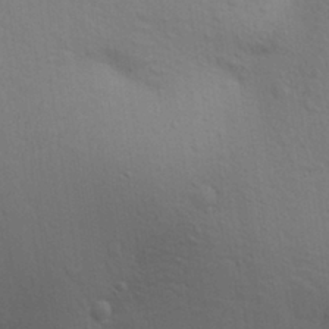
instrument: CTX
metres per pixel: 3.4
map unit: Aa
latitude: 29.5560
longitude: -147.2348
